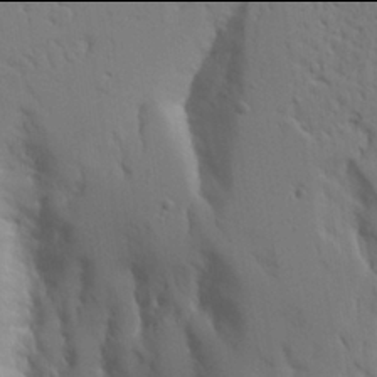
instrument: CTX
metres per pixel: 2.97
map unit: Aa
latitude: 21.9906
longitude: -124.7057
